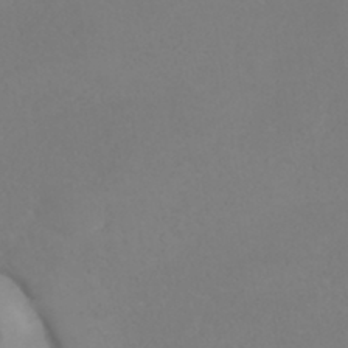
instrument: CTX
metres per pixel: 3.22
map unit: ANa
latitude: 36.4979
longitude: 14.2740
